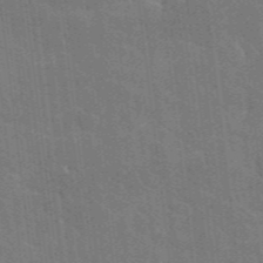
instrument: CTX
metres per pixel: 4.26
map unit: lHvf
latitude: 36.6491
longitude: -91.0647
